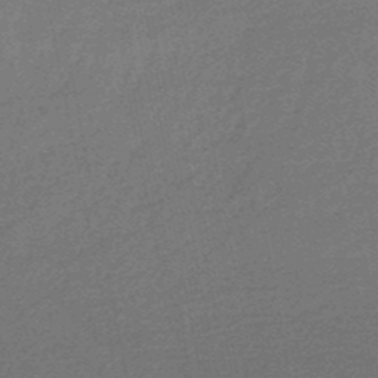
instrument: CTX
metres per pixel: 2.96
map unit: HNb
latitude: -48.7086
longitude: 59.8422
